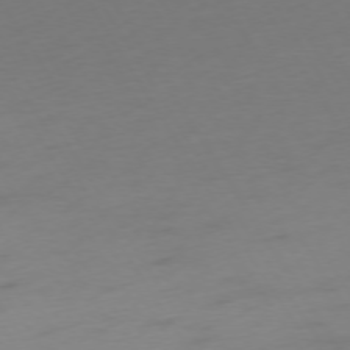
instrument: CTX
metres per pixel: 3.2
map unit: Ap
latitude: -75.1998
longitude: -68.8569
